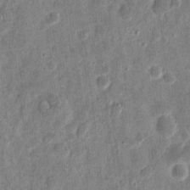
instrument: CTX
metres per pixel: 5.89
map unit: eHh
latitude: 12.3090
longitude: -73.6694
